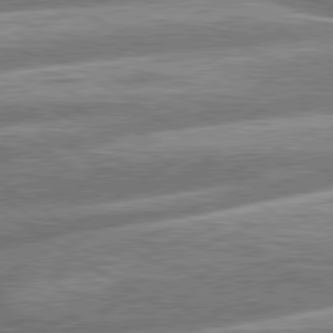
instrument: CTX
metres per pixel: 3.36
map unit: lApd
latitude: 79.9150
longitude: -160.3278
